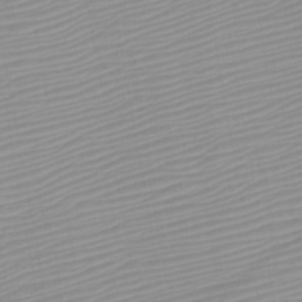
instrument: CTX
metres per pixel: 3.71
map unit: HNb
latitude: -45.5399
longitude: -43.6883
